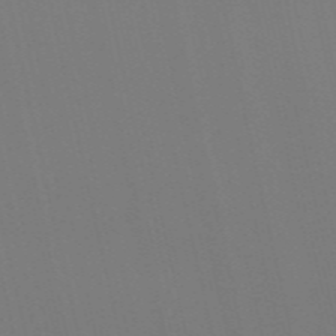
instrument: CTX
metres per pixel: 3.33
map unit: Nve
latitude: -58.1983
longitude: 60.9353
